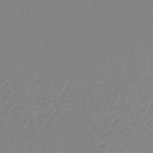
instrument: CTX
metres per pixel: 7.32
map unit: lHb
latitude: -41.7289
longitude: 63.0864
